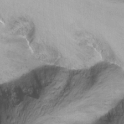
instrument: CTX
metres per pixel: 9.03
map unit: Ht
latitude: -14.9164
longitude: -41.9339
